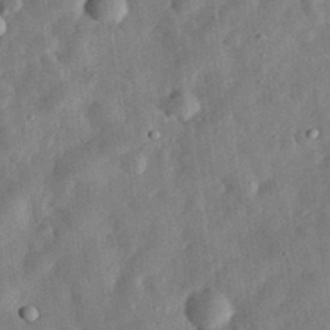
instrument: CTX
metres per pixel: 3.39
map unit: eHh
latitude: 32.6302
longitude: -76.4790
